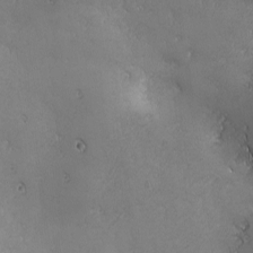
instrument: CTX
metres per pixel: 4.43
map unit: Ave
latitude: -7.4643
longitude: -121.4238
